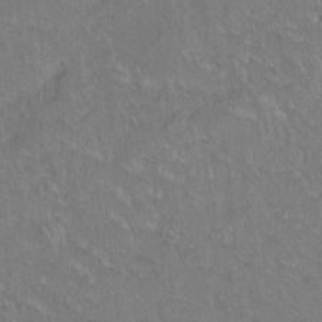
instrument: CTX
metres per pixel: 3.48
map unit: Hto
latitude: -6.8030
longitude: -37.6883
